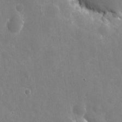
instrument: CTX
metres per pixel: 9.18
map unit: eHh
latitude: 9.8206
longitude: -70.1200
